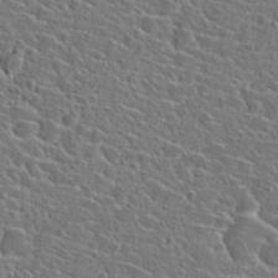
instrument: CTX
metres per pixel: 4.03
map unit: Hto
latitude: 23.7261
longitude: -45.1214
